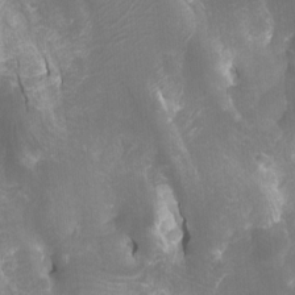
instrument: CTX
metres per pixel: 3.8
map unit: Htu
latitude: -6.8408
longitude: -49.3671
